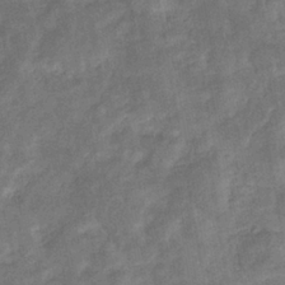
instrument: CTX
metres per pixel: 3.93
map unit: eHb
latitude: -33.8234
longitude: 74.3307
